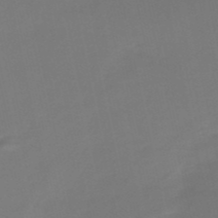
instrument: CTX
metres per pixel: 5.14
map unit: HNb
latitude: -51.9178
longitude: -46.6113
